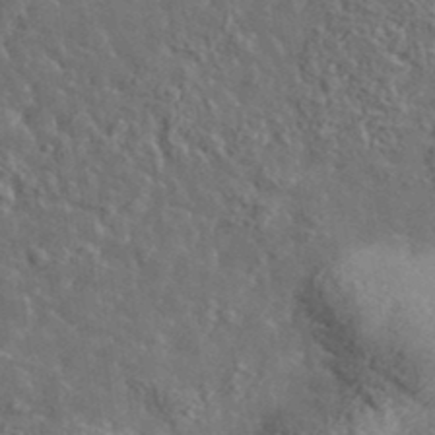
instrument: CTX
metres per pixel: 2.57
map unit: lHvf
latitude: 37.5938
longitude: -89.6883
